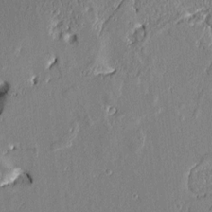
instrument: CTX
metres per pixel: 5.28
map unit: Aa
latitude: 9.1781
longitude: -131.0081
